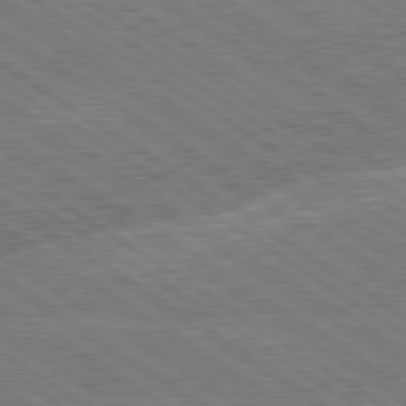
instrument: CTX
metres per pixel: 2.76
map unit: lApd
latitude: 79.7639
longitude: -145.5560
